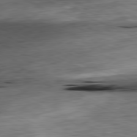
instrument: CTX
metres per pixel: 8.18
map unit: Ap
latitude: -81.5588
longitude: -68.7435
